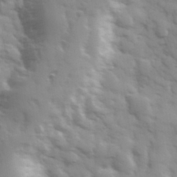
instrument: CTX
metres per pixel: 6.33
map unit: Hve
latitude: 32.3845
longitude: 150.3684
